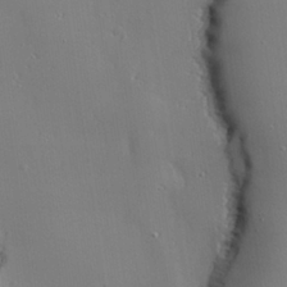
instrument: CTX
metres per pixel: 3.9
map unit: lAvf
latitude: 27.0081
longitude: -108.9513
